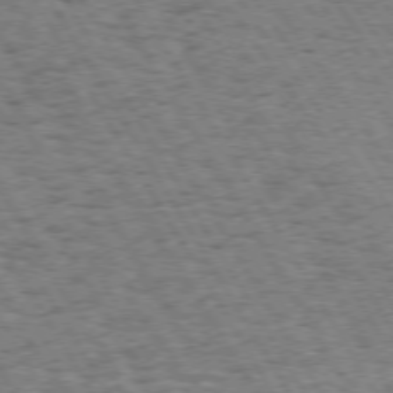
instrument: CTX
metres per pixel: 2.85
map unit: Hpe
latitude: 73.6127
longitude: -139.3293
